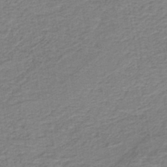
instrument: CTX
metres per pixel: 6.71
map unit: lHb
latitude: -41.4076
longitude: 53.1431
